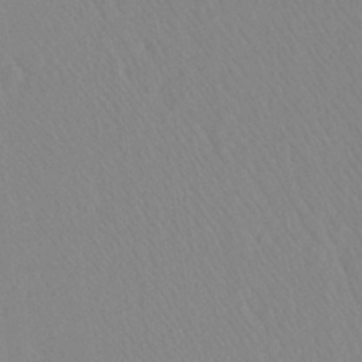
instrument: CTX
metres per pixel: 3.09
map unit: Aa
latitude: 22.8758
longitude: -139.4048
